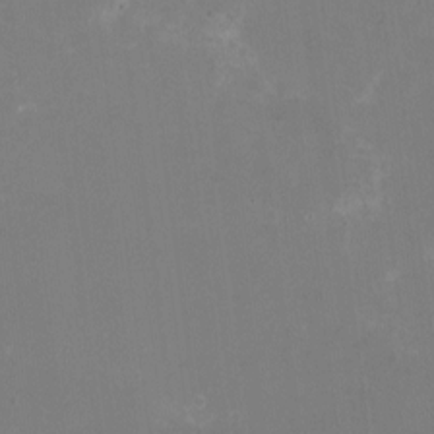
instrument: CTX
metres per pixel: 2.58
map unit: HNhu
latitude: -1.5022
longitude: -3.7638
